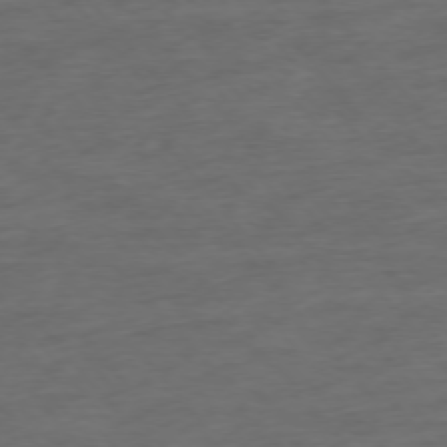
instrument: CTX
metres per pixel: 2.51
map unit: Ap
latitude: -76.1228
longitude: -83.9906
